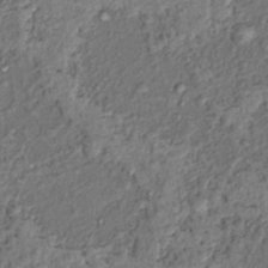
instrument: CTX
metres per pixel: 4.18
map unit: Hto
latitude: 14.6302
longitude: -30.0633
